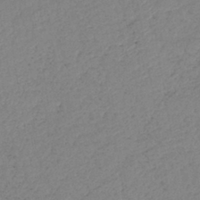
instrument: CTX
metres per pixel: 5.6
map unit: eHb
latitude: -40.2739
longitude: 77.9367
